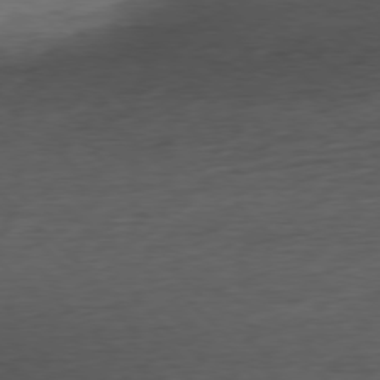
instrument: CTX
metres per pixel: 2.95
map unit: Ap
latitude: -78.7274
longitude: -71.8583
